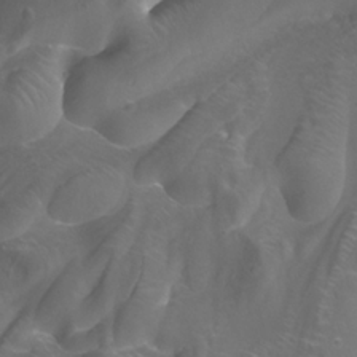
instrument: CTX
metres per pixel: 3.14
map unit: Nhu
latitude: -13.0298
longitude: -65.0459
